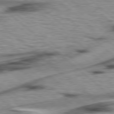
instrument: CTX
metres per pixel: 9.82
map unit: Hpe
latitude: 78.2145
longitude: -156.2333
